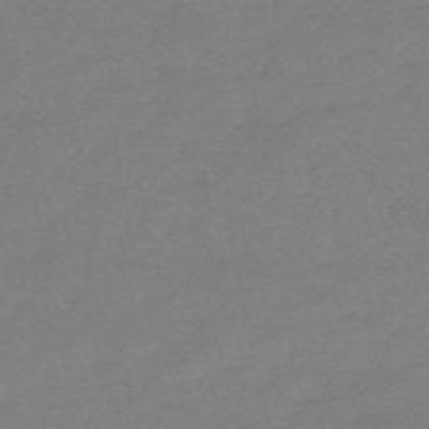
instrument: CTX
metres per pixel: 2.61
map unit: HNb
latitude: -55.3699
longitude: -41.0458
